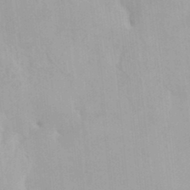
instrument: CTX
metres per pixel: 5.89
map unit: HNhu
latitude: 7.0647
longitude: -1.9906
